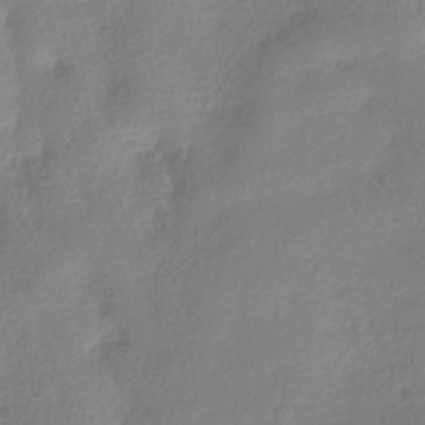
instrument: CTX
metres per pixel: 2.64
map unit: HNhu
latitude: -40.6140
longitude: 97.6911
